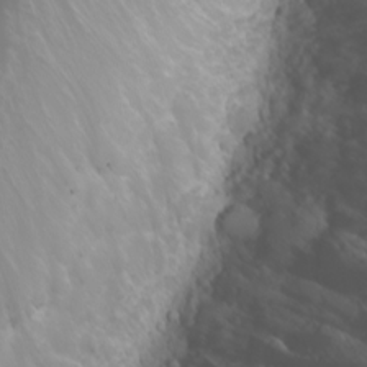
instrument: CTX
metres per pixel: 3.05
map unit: Nhu
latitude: -0.8030
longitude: -81.0269
